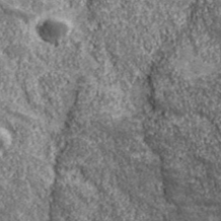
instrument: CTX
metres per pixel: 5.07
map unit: eHh
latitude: 43.2537
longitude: -89.5372
